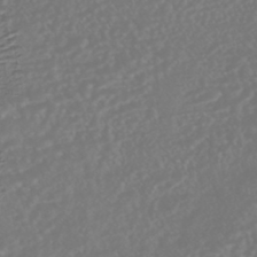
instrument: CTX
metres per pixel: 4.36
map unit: HNhu
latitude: -45.5210
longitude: 103.7856
